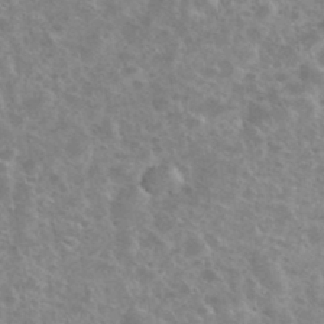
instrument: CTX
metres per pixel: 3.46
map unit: eHh
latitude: 35.8394
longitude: -60.3467
